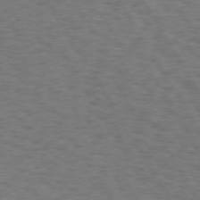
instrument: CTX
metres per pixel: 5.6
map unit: Hpe
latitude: 72.9514
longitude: -129.3293
